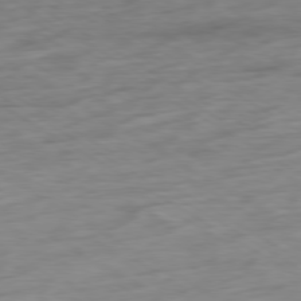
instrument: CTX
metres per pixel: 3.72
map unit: Ap
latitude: -79.1242
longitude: -58.0822
